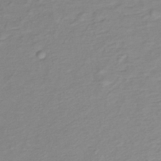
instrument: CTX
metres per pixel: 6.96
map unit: lHb
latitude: -37.1053
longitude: 70.2362
